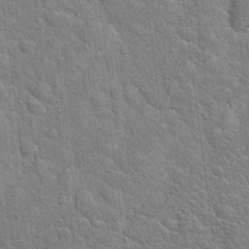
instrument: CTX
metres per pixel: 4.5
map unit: Hto
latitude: 20.2901
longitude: -52.1767
